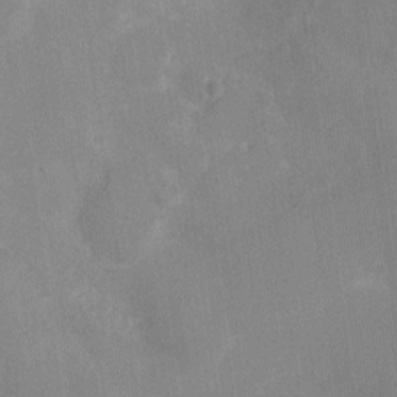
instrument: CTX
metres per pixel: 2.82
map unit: Ht
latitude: -4.4818
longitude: -15.4427
